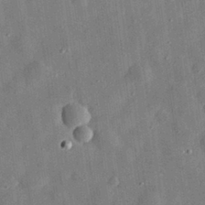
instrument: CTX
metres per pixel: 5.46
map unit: eHh
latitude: 30.4034
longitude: -75.1592
